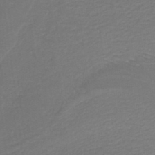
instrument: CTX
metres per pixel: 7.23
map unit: lHb
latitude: -38.1984
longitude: 58.3306
